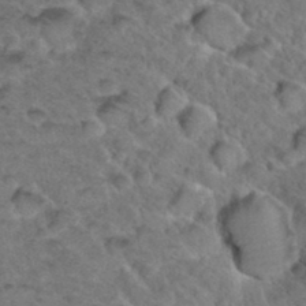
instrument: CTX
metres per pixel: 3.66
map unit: Hto
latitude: 35.3859
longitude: -49.6883
